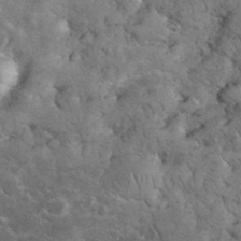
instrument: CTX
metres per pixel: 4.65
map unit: eHh
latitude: 34.0255
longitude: -65.8394
